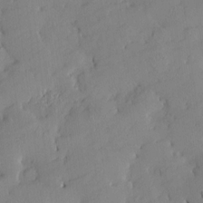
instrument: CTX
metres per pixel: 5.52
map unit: Htu
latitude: -8.0094
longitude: 176.1606
